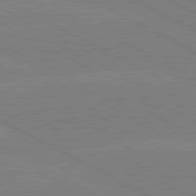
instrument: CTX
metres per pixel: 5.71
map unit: lApd
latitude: 80.5735
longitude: -127.6505
